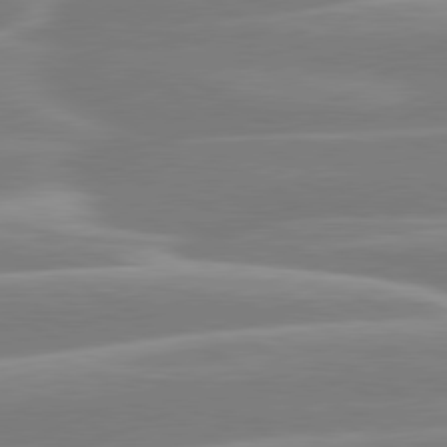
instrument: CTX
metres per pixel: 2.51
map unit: lApd
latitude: 80.4034
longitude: -134.3467
